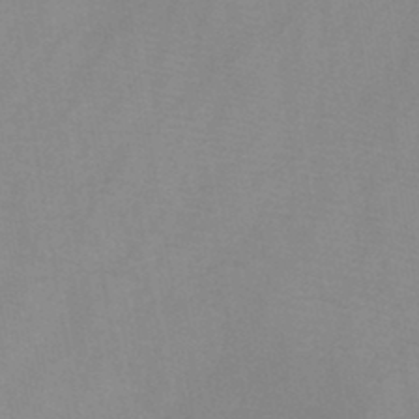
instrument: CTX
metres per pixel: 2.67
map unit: HNb
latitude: -45.3888
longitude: -39.3482
